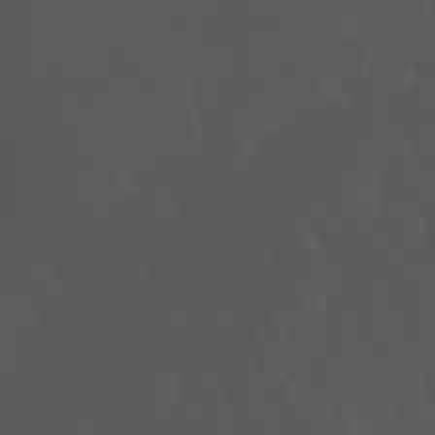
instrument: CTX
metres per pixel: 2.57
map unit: Nhu
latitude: -7.5966
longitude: -84.8191
